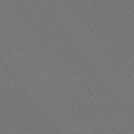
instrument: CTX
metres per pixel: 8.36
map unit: Ap
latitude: -75.5588
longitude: -75.2348
